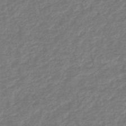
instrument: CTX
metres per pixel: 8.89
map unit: HNhu
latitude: -48.2929
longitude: 97.0298
